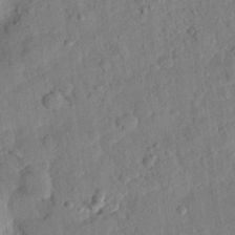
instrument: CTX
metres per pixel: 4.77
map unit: eHh
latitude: 24.5545
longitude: -80.6868
